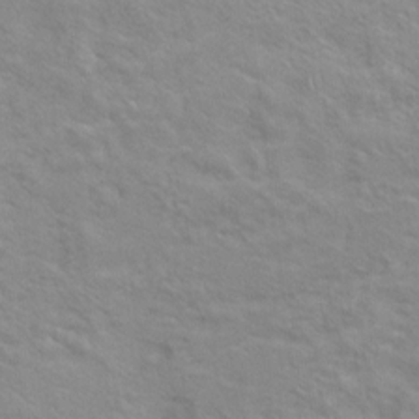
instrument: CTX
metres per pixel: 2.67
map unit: Hto
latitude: 8.0822
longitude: -31.3293
